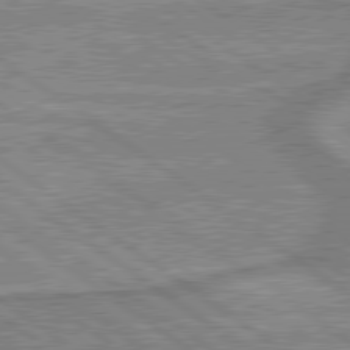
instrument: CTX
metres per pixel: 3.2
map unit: lApd
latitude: 79.6505
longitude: 175.9556
